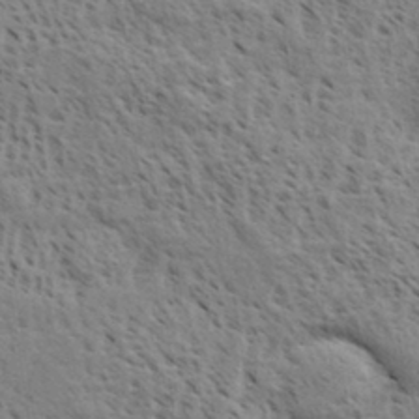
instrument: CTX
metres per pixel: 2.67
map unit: eHh
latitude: 34.1200
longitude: -140.9891
